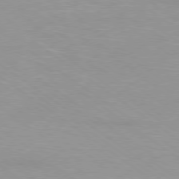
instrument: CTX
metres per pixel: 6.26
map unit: Ap
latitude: -79.4643
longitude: -67.0080
